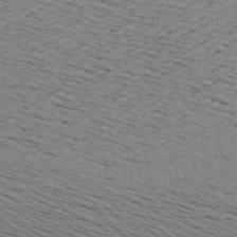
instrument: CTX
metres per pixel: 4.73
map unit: Aa
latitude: 23.7072
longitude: -146.4601
